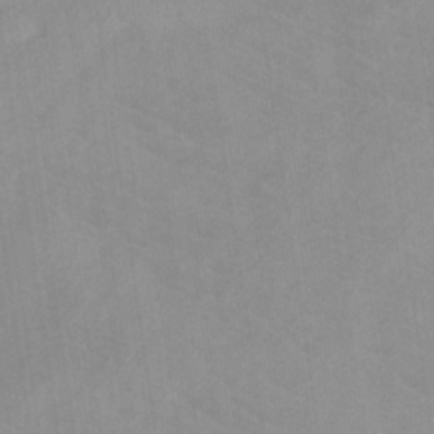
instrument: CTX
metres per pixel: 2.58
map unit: HNb
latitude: -31.9745
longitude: 62.3684
